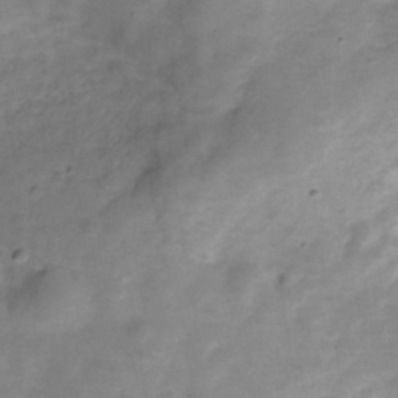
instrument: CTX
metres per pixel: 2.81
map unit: Hve
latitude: -30.6707
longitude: 92.4062
